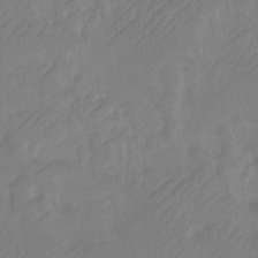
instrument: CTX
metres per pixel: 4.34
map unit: Ht
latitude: -10.0094
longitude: -34.3845
